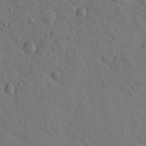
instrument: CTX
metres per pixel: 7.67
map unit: lHvf
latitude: 13.7261
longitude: 178.0472
